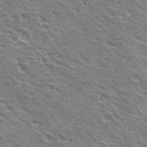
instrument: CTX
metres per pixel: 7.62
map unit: Hto
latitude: 23.1403
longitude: -31.7261
